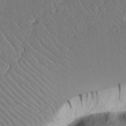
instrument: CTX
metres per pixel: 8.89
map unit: Aa
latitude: 12.8758
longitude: -126.4979
